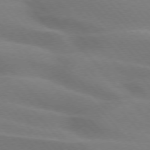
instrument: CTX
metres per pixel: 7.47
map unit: lApd
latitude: 74.3467
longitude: -61.3859
